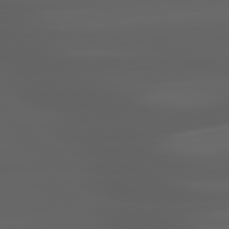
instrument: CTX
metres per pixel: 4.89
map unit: lApd
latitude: 80.5168
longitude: -140.2333
